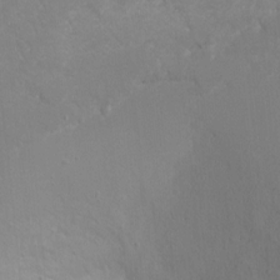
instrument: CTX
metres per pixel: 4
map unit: Ht
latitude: 1.3859
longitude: -33.8205
